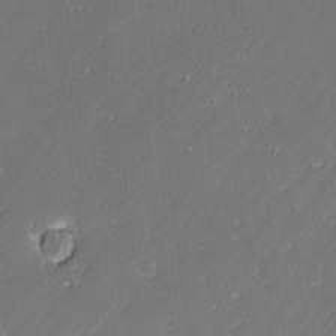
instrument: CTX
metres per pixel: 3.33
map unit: lAvf
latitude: -1.6344
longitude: -106.6868
